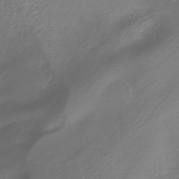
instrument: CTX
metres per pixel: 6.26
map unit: HNhu
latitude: -41.0864
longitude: 100.1038
